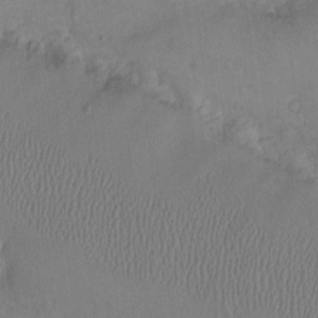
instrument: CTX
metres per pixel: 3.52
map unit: eHh
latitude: -9.6533
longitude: -67.7827
